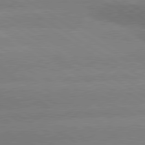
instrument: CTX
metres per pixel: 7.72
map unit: lApd
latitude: 80.4790
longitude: -148.8569
